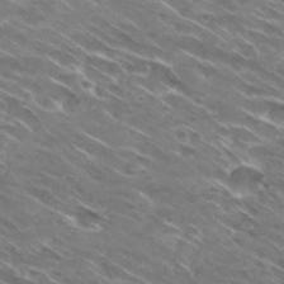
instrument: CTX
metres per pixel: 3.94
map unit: Hto
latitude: 29.3293
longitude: -43.7450
